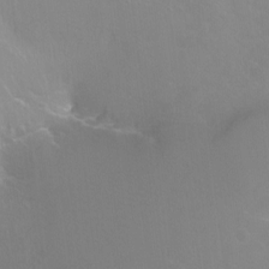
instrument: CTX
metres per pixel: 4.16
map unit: Ht
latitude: -12.9731
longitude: -43.6694
